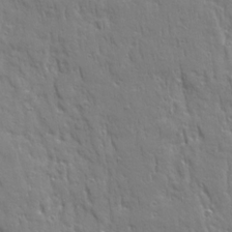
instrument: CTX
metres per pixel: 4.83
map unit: Ave
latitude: 22.4601
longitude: -135.1403
